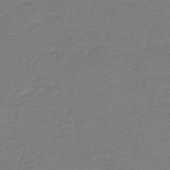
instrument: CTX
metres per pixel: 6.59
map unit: HNb
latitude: -46.2550
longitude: 53.2942
